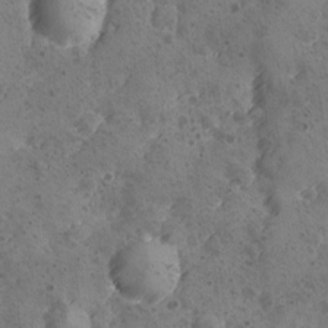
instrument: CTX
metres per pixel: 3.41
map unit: Ave
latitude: -8.6140
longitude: -118.3089
